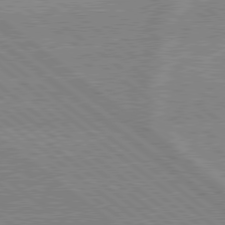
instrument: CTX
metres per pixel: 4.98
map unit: lApd
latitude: 79.0459
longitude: -160.1389
